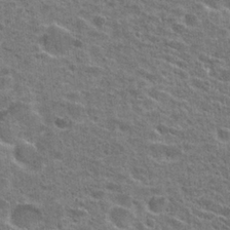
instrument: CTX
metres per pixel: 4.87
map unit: Hto
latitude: 24.7435
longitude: -47.6316
